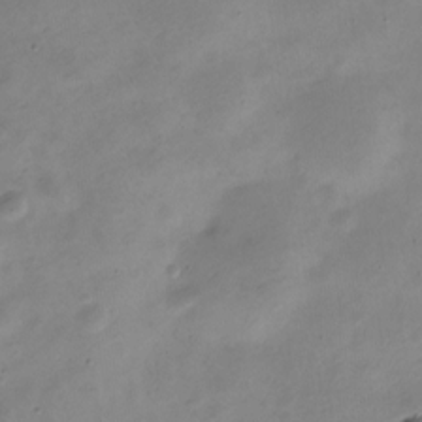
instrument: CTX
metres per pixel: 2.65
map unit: Nve
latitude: -23.6911
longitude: 105.9178
